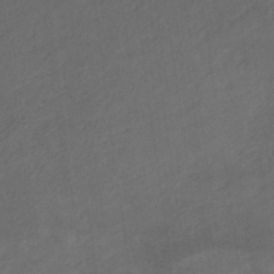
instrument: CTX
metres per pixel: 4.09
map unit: HNhu
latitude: -41.8611
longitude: 101.8044
